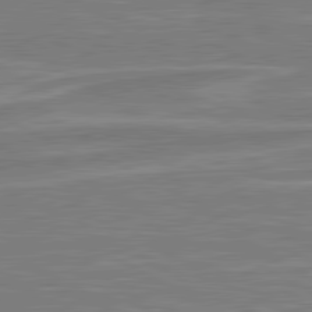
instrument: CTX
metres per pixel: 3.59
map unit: lApd
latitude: 80.9703
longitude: -173.4993
